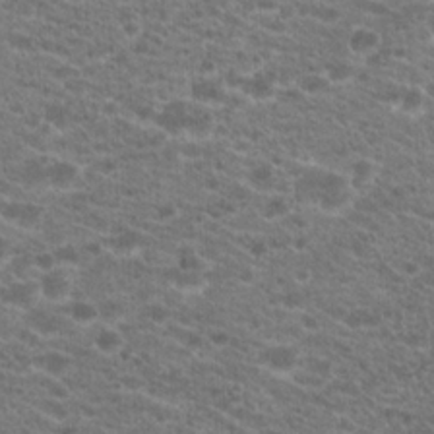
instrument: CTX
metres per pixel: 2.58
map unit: Hto
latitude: 20.7247
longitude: -39.0647
